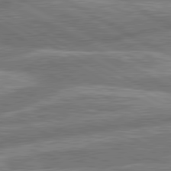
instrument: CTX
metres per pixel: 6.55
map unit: lApd
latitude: 81.0836
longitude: -165.9150
